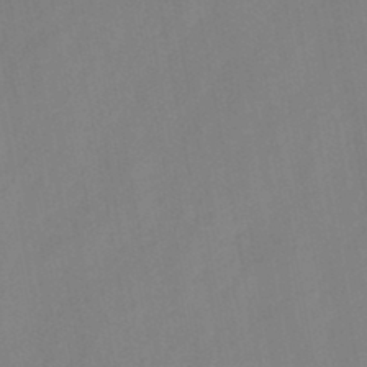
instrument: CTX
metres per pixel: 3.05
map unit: HNb
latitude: -45.0486
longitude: -38.5735
